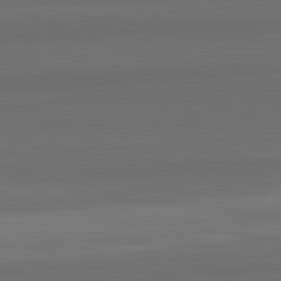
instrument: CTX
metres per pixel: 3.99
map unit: lApd
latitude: 82.6868
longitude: 159.3131
